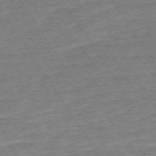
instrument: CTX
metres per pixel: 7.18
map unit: Ap
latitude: -74.1984
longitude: -84.7624
